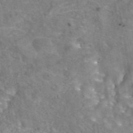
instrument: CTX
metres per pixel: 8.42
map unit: eAb
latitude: 44.5168
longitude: 106.9920
